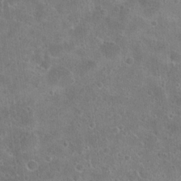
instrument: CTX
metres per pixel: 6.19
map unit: Hto
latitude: 22.6490
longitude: -45.4615
